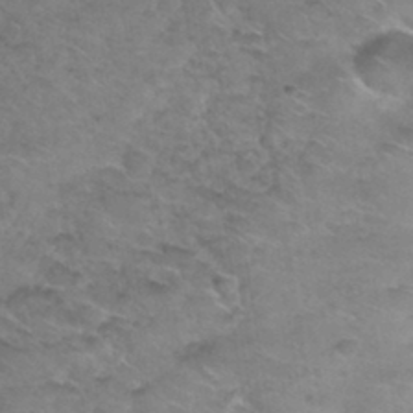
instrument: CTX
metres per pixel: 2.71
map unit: Nhu
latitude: 31.4616
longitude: -49.9339
